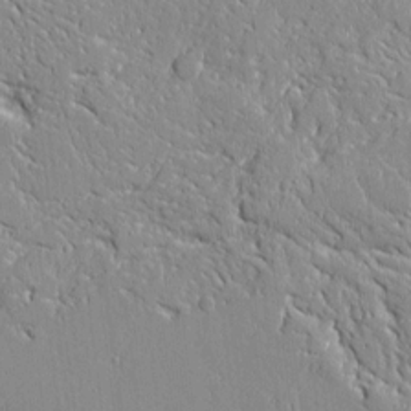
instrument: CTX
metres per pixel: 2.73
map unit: Aa
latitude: 10.6491
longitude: -129.3482
